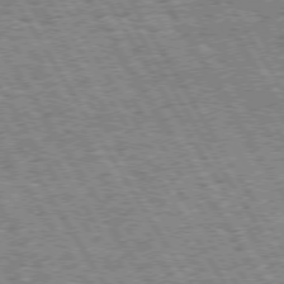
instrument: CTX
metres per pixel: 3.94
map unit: Hpe
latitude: 73.5183
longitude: -142.6113
